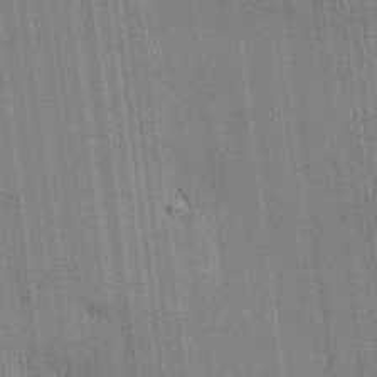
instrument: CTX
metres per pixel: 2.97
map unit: HNhu
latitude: 14.8002
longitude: 12.6519
